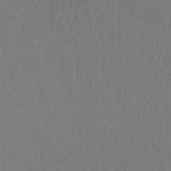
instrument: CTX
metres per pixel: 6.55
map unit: lHb
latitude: -43.2564
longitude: 75.8045
